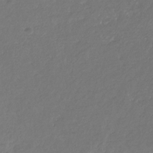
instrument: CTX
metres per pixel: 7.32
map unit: eHb
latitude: -30.9164
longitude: 67.6722
